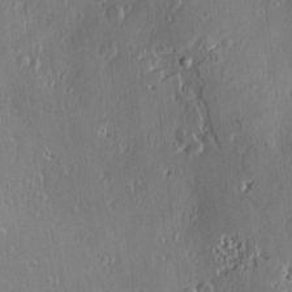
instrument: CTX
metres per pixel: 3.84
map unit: Nve
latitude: -7.2754
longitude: 173.7666
